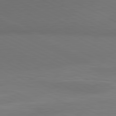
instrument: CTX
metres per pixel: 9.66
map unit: lApd
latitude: 80.9892
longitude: 137.9367
